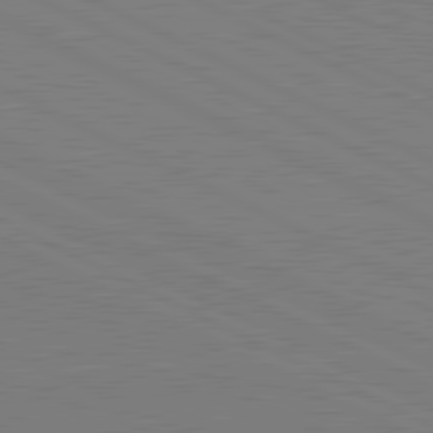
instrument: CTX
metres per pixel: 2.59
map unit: lApd
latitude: 81.3859
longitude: 150.8219
